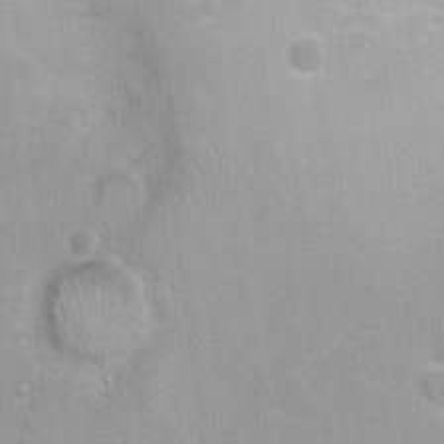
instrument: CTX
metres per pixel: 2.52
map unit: Nhu
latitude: 1.4615
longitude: -16.5356
